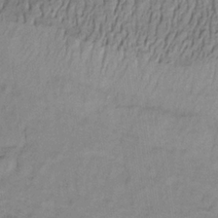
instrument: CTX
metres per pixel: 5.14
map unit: lHb
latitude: -32.9920
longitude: 65.3321
